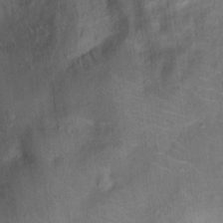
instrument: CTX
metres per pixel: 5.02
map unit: Ht
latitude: 13.6505
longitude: -40.2711
